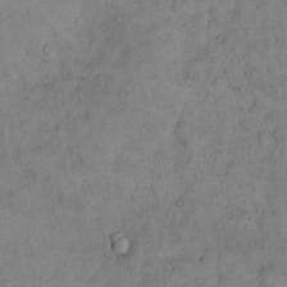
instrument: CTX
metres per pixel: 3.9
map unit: eHh
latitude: 16.6113
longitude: -62.3090
